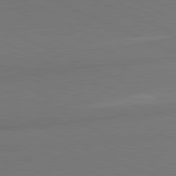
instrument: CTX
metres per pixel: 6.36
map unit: lApd
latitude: 81.3293
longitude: 178.0850
